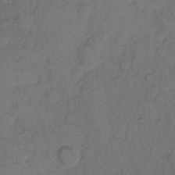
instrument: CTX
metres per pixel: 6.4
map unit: eHh
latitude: 8.0822
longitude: -65.6694
